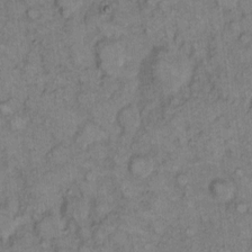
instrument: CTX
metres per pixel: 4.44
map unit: eHh
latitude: 8.2523
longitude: -63.4994
